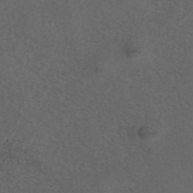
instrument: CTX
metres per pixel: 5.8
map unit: eAb
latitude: 43.3104
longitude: 104.9164
